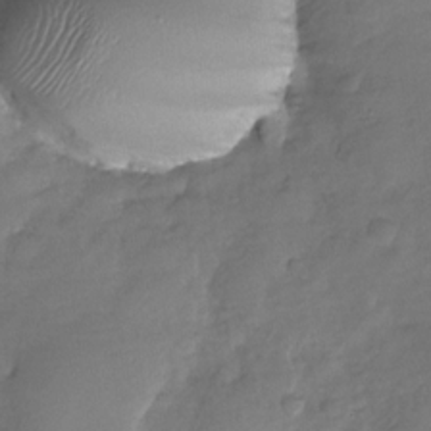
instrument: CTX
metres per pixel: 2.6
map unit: Nhu
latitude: -28.8030
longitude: -62.2712
